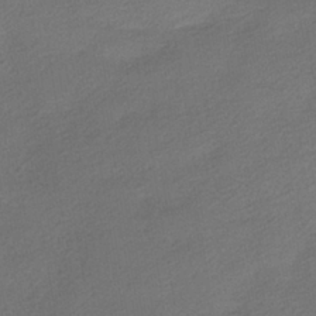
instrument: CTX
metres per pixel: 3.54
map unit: HNhu
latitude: -39.7289
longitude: 94.9163
